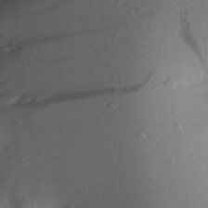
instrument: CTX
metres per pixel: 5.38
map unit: Aa
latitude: 21.8395
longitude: -147.1026
